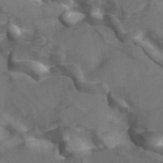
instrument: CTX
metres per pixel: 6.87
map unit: ANa
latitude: 43.8961
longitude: 26.1416
